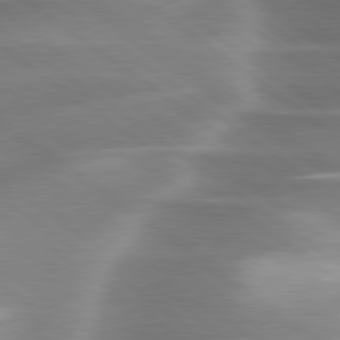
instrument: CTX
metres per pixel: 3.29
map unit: lApd
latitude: 79.9906
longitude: -118.4790
